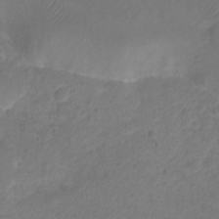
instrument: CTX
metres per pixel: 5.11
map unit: Ht
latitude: 1.9906
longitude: -34.7624
